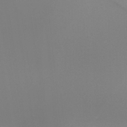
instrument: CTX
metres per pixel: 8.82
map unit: Ht
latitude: -14.7652
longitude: -51.1403
